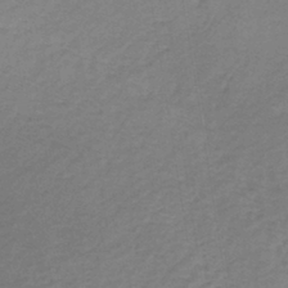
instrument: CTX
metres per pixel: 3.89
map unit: lHb
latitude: -41.6344
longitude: 59.7477
